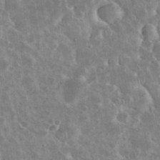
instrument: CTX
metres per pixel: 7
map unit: eHh
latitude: 35.7827
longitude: -61.1781
